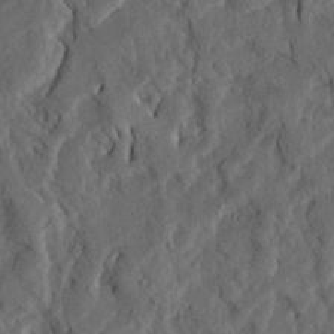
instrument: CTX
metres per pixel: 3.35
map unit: Ave
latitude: 23.4426
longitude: -132.4979
